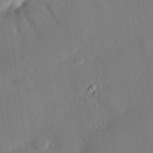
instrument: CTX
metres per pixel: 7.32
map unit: eHh
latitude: 27.4993
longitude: -79.5182
